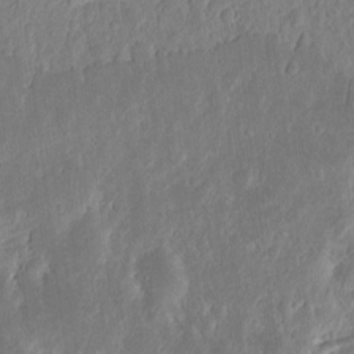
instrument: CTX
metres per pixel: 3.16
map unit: eHh
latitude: 8.8380
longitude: -72.1956
